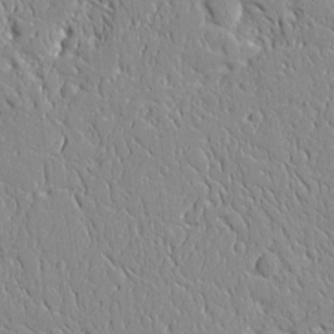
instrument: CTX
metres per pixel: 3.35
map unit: Aa
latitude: 10.6680
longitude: -129.3859
